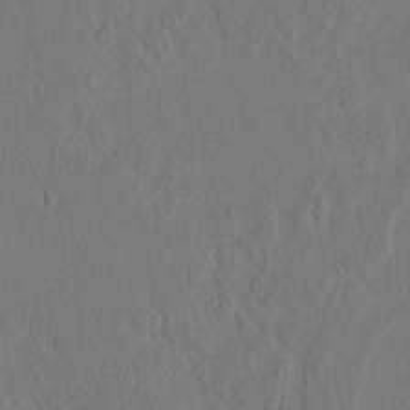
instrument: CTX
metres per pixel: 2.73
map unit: lAvf
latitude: 8.7624
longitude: 165.8612
